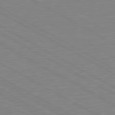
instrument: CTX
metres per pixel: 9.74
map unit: lApd
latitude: 80.8569
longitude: 151.8800
